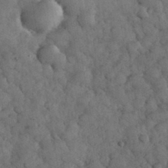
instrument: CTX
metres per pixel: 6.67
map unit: eHh
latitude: 33.4049
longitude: -68.0633
